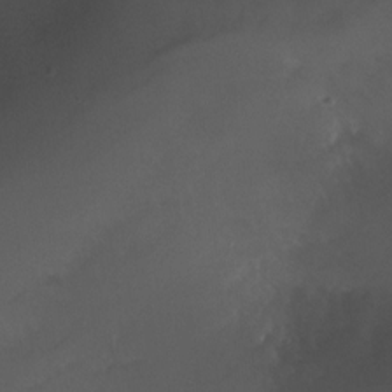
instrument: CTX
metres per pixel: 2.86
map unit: Nhu
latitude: -26.9919
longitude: -72.9703
